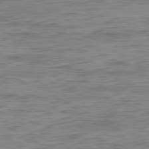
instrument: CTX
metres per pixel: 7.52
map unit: Ap
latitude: -82.2739
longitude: -78.5168
